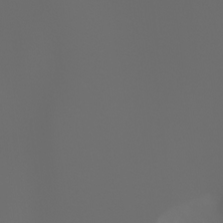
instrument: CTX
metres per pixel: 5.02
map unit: Ht
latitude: -3.8233
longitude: -61.6127
